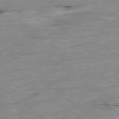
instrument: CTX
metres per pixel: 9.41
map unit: Ap
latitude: -78.2361
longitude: -88.5924
